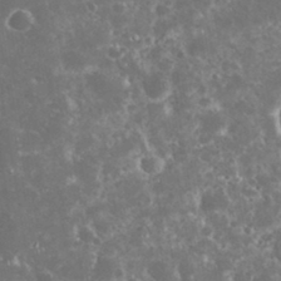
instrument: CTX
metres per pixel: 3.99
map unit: eHh
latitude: 33.2159
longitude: -62.3468
